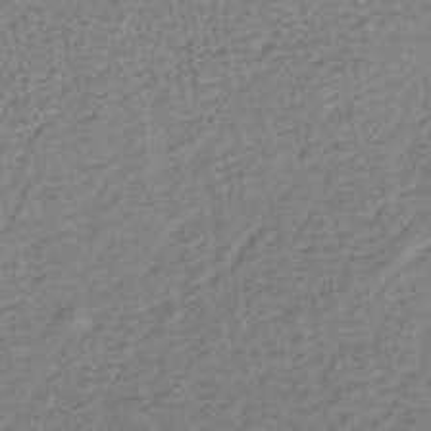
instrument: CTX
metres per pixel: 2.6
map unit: lHb
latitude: -39.0676
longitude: 62.4251
